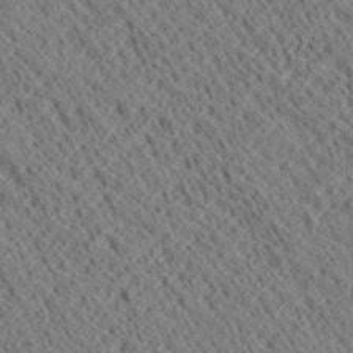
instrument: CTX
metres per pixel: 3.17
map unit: Ave
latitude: 20.6302
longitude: -139.8205
